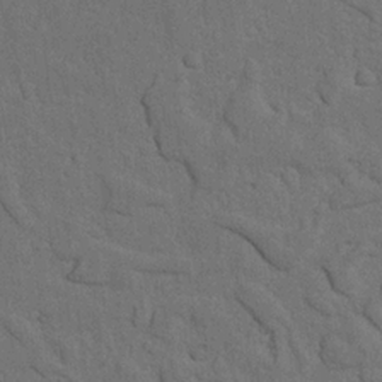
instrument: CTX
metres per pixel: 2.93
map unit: Nhu
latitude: 21.7639
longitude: -74.6113
